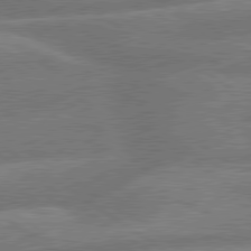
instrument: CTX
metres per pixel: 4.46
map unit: lApd
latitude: 79.8773
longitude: -164.2900
